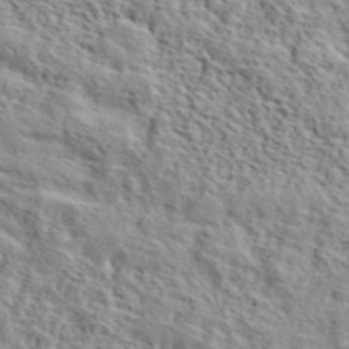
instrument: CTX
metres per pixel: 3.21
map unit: lHvf
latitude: 40.0822
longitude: -86.8947
